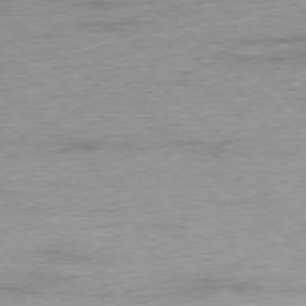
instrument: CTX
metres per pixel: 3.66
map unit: Ap
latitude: -77.9367
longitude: -93.0836
